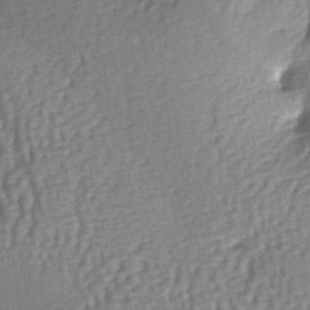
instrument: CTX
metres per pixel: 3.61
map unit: lAa
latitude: -6.7085
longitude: -126.7435
